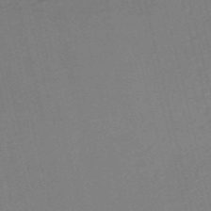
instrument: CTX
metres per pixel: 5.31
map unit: HNb
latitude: -55.0676
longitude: -39.5182
